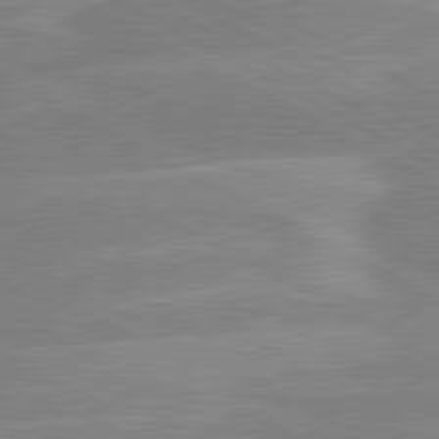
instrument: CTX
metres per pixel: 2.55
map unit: lApd
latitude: 80.7813
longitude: -124.0255
